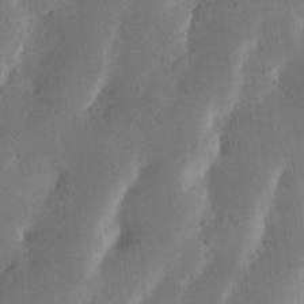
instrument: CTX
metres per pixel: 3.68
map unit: Nhu
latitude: 19.4804
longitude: -74.3845
